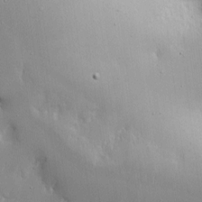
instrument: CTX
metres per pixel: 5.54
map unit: Nhe
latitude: -1.8801
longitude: -59.5938
